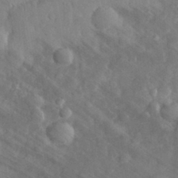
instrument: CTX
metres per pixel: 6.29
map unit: eHh
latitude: 31.0648
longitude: -70.3467
